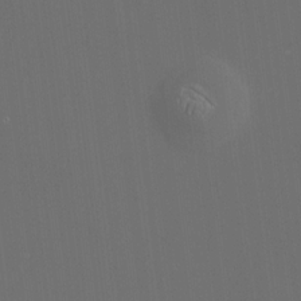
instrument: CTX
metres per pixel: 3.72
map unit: HNhu
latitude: 10.9136
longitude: 10.2740
